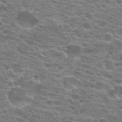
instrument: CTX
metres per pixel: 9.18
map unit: Hto
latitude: 21.2537
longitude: -37.5938
